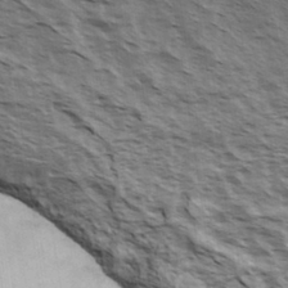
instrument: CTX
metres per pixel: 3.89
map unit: Hve
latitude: 31.6316
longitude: 149.7289
